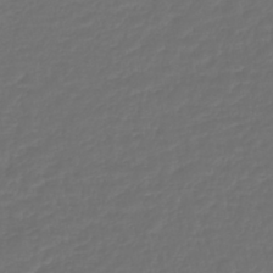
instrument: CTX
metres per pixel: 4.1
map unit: lHb
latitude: -43.4643
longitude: 60.8219
